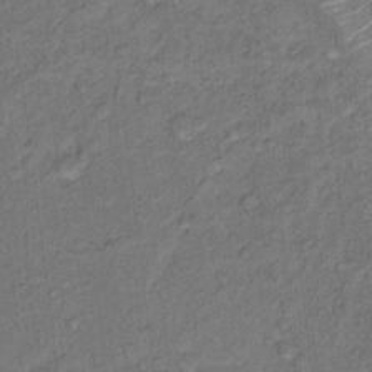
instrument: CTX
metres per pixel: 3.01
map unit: Hto
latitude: 15.4049
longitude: -31.0837
